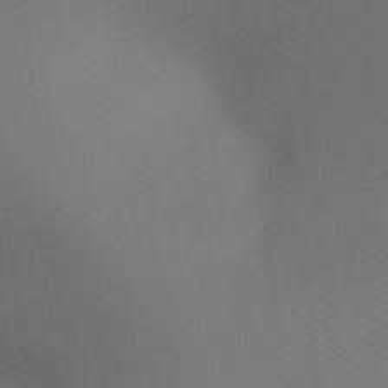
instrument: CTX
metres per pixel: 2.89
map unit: Ht
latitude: -7.6722
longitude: -28.7624
